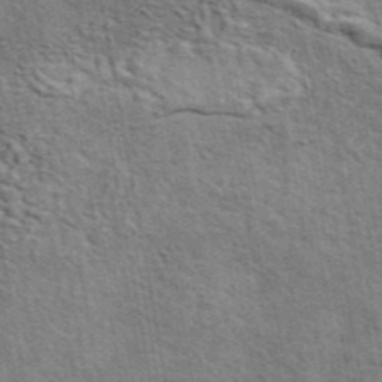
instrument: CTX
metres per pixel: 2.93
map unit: eAb
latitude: 43.8961
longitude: 110.1416
